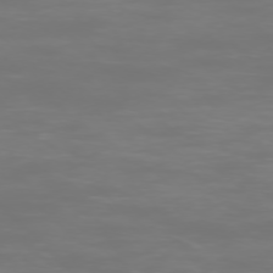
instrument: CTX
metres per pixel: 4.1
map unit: Ap
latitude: -76.5952
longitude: -81.7639
